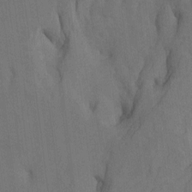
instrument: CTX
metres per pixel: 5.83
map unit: Nhu
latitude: -7.8233
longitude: -68.1011
